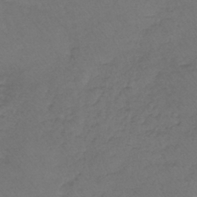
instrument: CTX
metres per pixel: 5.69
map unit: lHb
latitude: -43.6343
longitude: 73.3887
